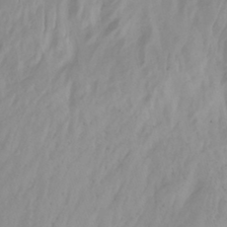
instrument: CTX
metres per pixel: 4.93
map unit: Nhu
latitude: -12.7652
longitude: -64.0444
